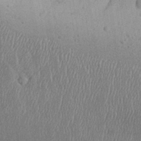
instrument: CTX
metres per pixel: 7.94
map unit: Aa
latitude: 31.8017
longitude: -144.2711
